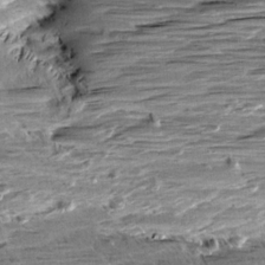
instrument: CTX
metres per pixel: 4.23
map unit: Aa
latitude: 9.8961
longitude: -141.1781
